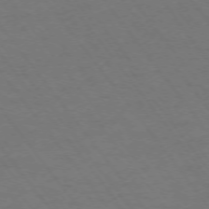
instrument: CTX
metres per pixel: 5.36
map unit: Ap
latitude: -75.0298
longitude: -69.9906
